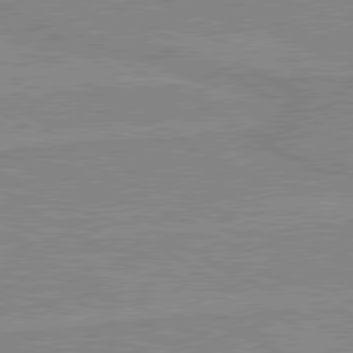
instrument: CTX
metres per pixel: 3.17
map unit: lApd
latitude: 80.1200
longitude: 169.1809
